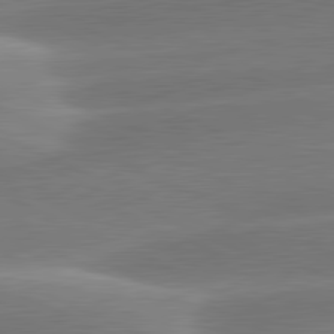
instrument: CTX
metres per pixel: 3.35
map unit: lApd
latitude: 81.5182
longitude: -159.9528
